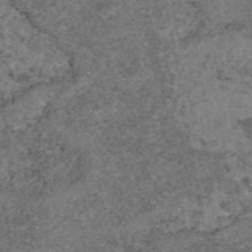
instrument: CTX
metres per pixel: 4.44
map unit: eAb
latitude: 47.3293
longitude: 113.3132
